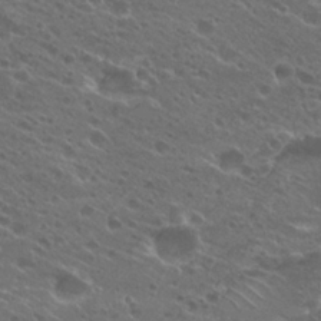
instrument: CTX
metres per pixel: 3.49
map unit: Hto
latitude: 25.3103
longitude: -40.0255
